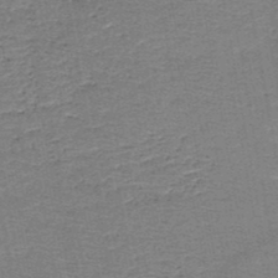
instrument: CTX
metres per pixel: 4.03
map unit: HNb
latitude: -48.7086
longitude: -42.8380
